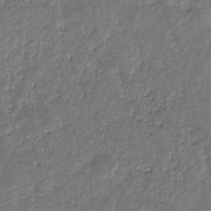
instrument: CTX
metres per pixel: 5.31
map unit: eHb
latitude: -29.7667
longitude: 69.3887
